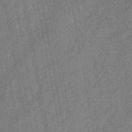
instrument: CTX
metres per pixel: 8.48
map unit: HNb
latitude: -44.8408
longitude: -36.7246
